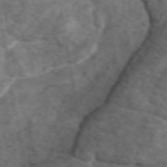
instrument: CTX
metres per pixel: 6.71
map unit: eAb
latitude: 47.3671
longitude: 102.2928
